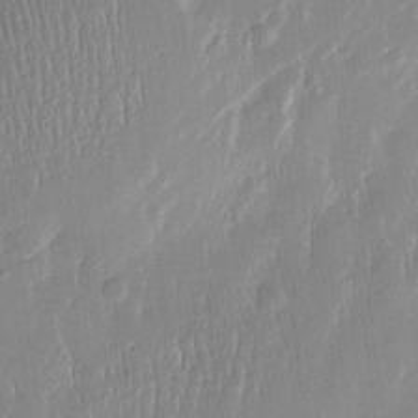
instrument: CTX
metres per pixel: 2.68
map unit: Htu
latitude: -5.6155
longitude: 174.0849
